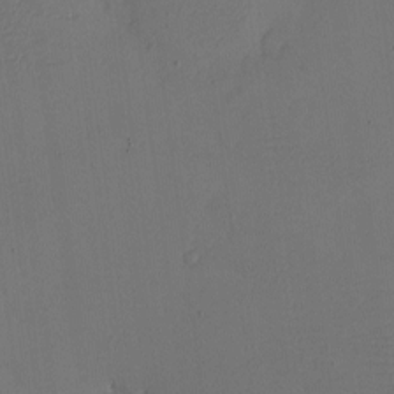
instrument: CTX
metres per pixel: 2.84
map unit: eHh
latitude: -2.4251
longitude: -73.5938
